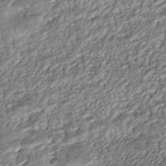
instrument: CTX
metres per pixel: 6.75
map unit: ANa
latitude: -43.0486
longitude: 107.6722
